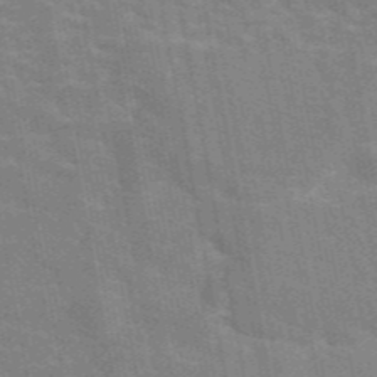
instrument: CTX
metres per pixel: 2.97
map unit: eAb
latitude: 45.8583
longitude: 122.2362
